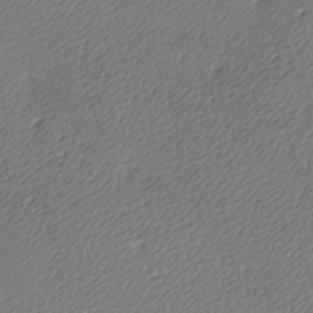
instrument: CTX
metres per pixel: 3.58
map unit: lAa
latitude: -9.8233
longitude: -127.0837
